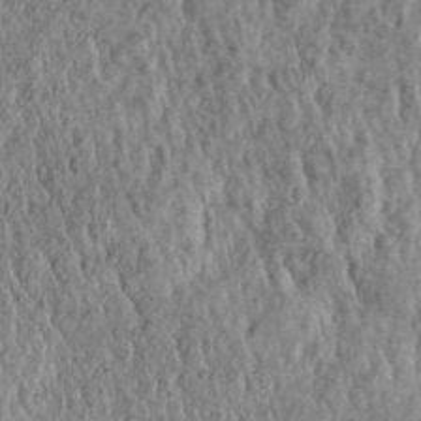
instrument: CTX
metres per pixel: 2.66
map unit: Aa
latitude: 30.3279
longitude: -137.2159
